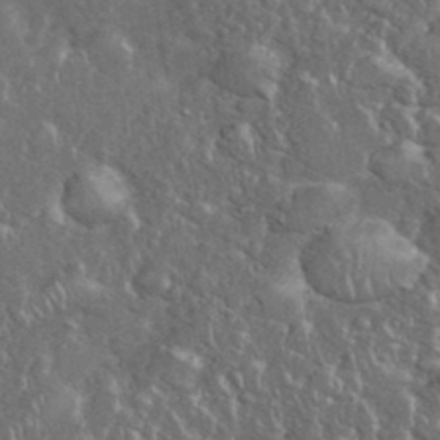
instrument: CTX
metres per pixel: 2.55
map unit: eHh
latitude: 36.7624
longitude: -61.7638
